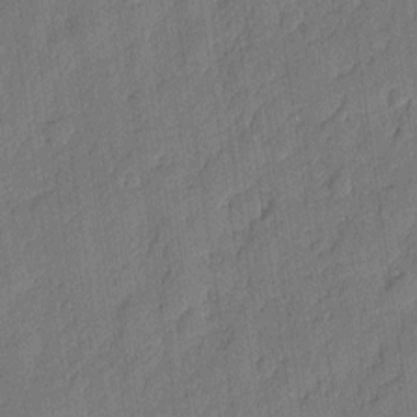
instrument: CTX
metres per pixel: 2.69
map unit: eHh
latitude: 5.8016
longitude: -75.6883
